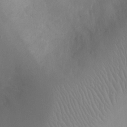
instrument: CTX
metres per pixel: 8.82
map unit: Ht
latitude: -2.4628
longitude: -16.3089
